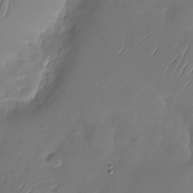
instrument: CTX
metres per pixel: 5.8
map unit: Nhu
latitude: -28.8975
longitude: -59.6694
